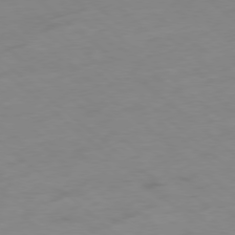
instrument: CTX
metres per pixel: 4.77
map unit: Hpe
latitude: -78.4440
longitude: -17.3860
